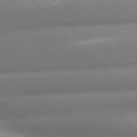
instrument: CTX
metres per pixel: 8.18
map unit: lApd
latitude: 80.4790
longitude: -160.4223
